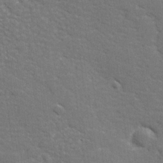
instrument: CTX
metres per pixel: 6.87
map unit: lHvf
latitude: 25.8394
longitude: 142.2361
